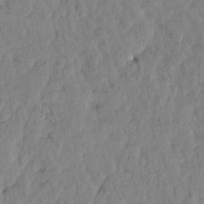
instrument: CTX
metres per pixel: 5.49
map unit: Htu
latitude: 1.5371
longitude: -179.9150
